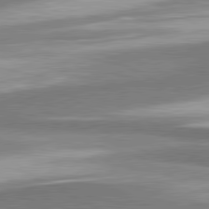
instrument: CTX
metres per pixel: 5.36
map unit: lApd
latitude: 81.1970
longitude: 168.2739
